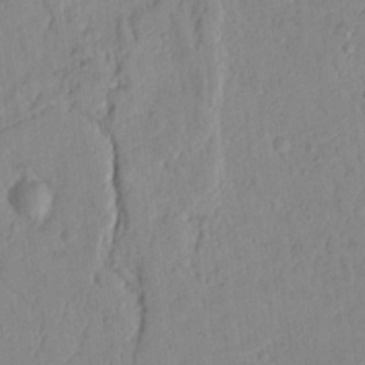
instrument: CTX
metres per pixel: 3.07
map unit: Nhu
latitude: 17.5182
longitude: -78.3090
